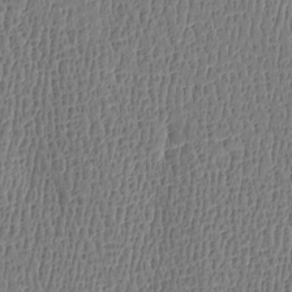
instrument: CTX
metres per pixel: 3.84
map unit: Htu
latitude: -4.7652
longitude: 175.8044
